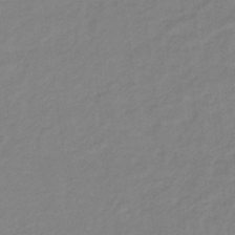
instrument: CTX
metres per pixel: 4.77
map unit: lHb
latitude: -31.6722
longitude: 64.2929
